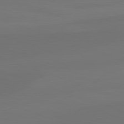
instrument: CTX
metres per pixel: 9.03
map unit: lApd
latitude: 82.4412
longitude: 145.0864
